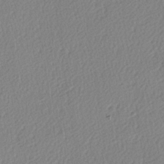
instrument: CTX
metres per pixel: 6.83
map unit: lAa
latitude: -3.8422
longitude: -123.9906
